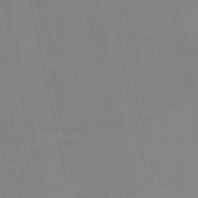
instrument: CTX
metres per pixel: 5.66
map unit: eHb
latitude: -50.2550
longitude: 73.4076
